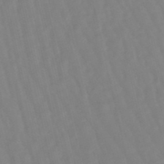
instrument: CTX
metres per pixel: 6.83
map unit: lHb
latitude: -49.1054
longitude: 76.1039
